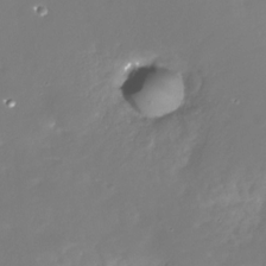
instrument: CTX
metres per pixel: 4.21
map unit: Nhu
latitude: -29.3888
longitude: -77.1781
